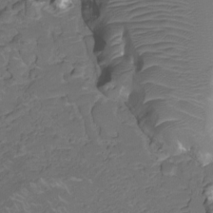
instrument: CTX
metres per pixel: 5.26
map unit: HNhu
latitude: -21.2187
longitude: 85.5588
